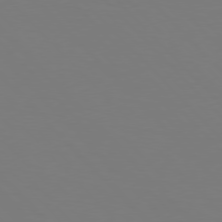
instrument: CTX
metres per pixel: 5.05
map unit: Hpe
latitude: 76.7624
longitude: -167.5560
